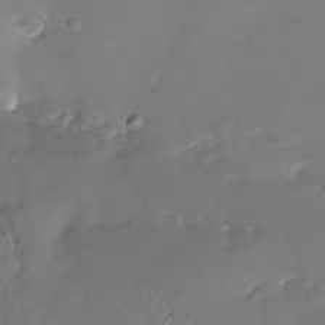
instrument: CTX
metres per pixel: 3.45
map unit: Nhu
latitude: -28.0661
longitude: -76.0444
